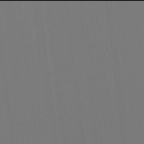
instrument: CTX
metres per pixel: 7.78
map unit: HNhu
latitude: -2.0094
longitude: -6.1767
